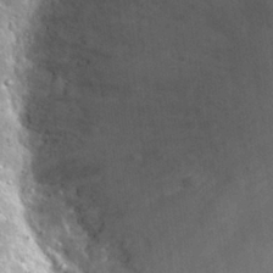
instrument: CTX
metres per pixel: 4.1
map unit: Hto
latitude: 28.2522
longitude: -44.5546
